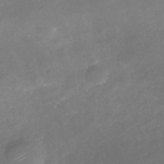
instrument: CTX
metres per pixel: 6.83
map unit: Nhe
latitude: -38.9920
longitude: -118.3467
